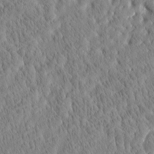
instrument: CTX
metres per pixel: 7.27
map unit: Htu
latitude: -5.2376
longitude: 173.3887
